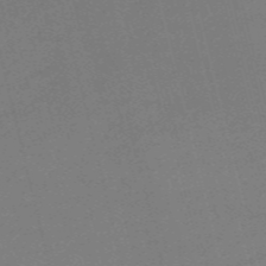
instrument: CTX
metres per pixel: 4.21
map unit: HNb
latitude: -54.8786
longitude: -36.5357
